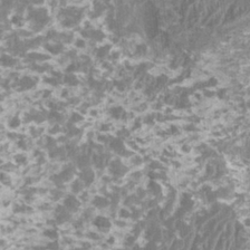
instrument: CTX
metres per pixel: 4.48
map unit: HNhu
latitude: 1.6505
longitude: 0.3496
